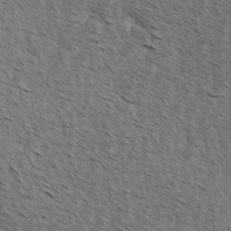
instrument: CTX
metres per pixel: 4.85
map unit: Hve
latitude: 1.8205
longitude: -123.2537
